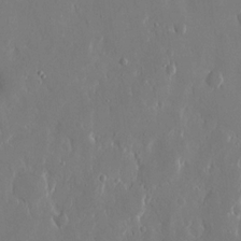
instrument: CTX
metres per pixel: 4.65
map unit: eHh
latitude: 12.8569
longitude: -71.4615
